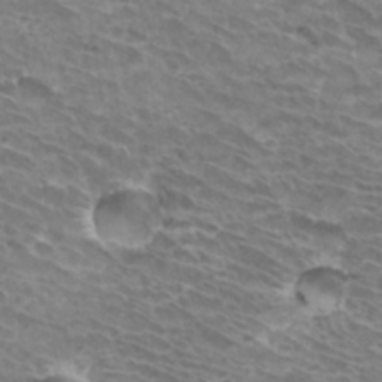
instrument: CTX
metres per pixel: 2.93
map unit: Hto
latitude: 32.9703
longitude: -42.1011
